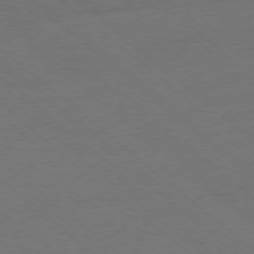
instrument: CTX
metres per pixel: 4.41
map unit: Ap
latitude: -78.2550
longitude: -96.9136
